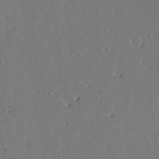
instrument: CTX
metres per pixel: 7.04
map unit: Aa
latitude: 12.6491
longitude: -127.0270
